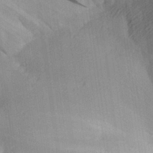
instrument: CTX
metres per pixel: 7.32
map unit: Aa
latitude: 28.7624
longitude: -137.0081
